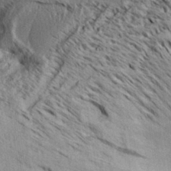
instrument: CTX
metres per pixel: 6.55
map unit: Aa
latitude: 32.6679
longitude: -137.4238
